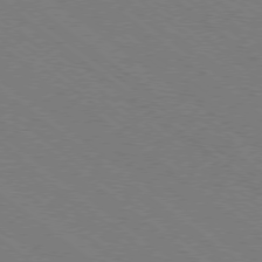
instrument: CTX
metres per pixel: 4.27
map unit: Ap
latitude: -78.6896
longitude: -64.2145
